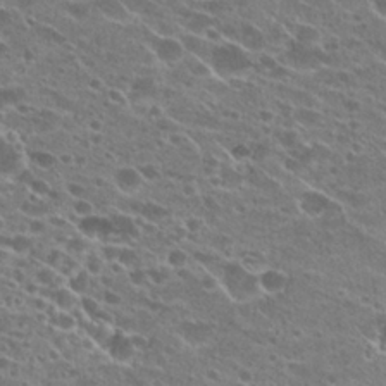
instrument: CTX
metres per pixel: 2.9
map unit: Hto
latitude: 24.2900
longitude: -41.9717
